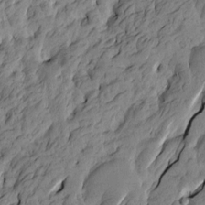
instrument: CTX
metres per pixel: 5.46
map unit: Htu
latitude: -4.3684
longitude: -176.0822
